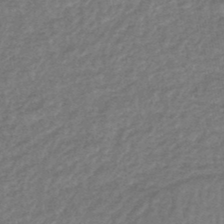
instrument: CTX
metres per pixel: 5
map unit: HNhu
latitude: -48.3496
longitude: 96.6330
